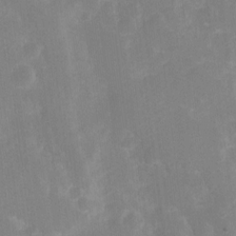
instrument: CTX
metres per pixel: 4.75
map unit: Hto
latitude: 3.2348
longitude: -33.2726
